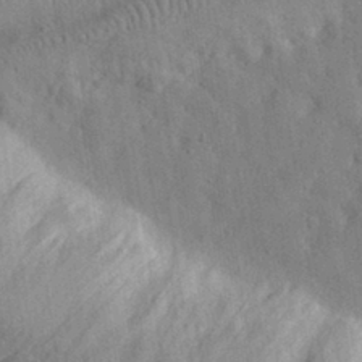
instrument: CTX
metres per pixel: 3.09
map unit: eHh
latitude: 32.1389
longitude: -74.0633
